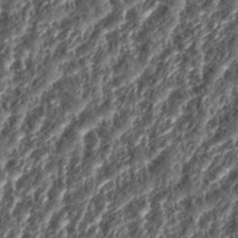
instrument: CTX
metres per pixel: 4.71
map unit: eHh
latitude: 35.4804
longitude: -137.2159
